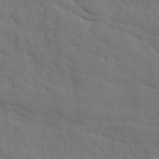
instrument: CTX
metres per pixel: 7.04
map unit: Ave
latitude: 15.3104
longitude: -129.9150
